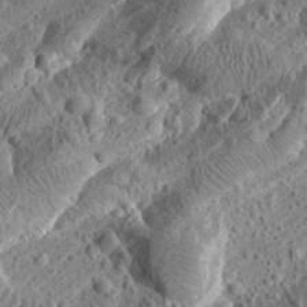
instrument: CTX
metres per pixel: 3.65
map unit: Aa
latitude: 24.4601
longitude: -143.8017
